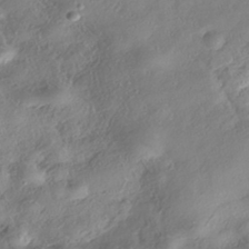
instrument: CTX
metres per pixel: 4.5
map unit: eHh
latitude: -41.7666
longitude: 121.7666
